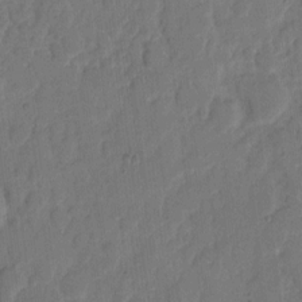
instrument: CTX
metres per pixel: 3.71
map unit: eHh
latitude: 8.8758
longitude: -65.3104
